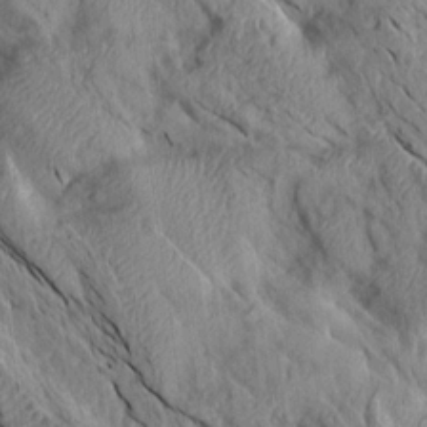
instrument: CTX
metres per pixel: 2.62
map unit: Aa
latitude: 14.5546
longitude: -146.9514
